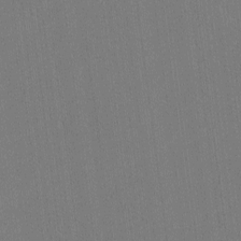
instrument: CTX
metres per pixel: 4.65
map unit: lHvf
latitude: -10.8219
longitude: -104.3845
